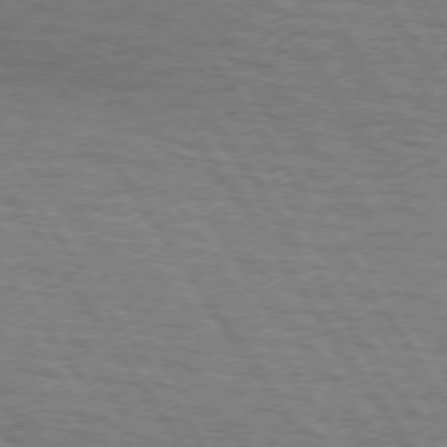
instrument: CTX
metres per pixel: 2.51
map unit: lApd
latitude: 74.1389
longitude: -78.2145
